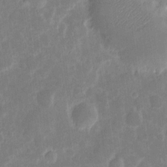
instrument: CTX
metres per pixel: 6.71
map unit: eHh
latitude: 7.6883
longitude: -70.3278
